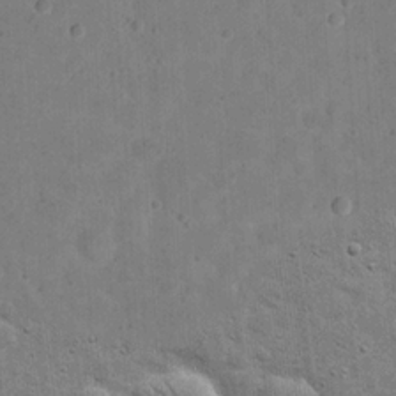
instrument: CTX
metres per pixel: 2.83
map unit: eHh
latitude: 20.6491
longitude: -63.1970
